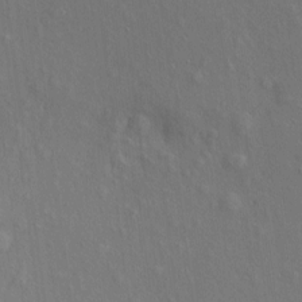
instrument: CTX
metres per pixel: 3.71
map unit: eHh
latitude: 5.1592
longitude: -74.2712
